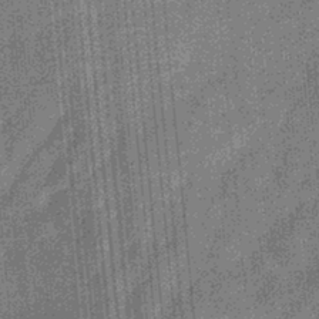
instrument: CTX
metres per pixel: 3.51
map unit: eHb
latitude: -32.8597
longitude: 73.7855
